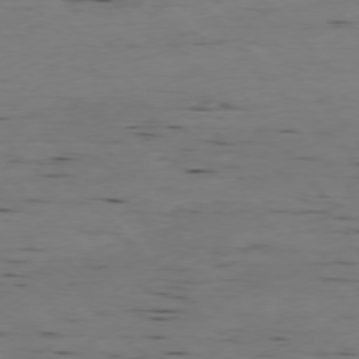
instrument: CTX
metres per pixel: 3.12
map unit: Ap
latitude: -76.8408
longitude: -90.0444
